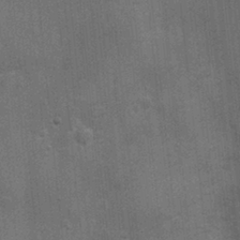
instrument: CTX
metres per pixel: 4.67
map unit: Ht
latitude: -3.5021
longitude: -15.4238
